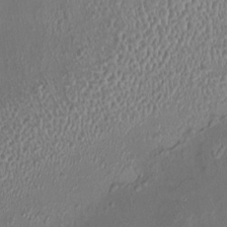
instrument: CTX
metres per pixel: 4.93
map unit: HNhu
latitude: 4.3656
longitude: 8.3117
